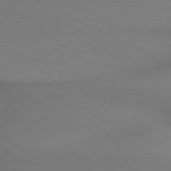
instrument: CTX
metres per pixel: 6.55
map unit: lApd
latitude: 79.0270
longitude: 179.4832
